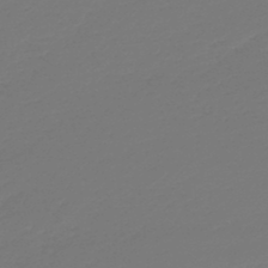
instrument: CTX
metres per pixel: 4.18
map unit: lHb
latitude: -47.2565
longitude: 65.5399
